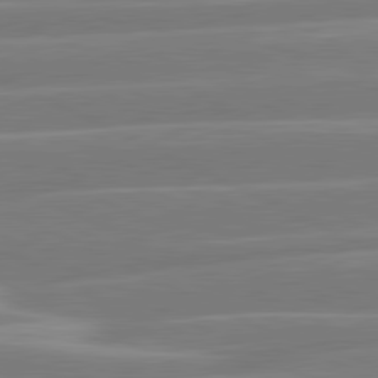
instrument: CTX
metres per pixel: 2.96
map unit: lApd
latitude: 81.1781
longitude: -135.2348
